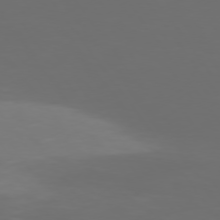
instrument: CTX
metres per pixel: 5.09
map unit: Hpe
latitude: 74.3656
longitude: -124.8191
